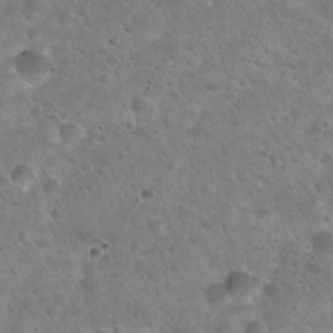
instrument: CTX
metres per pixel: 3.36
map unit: Hto
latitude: 22.1956
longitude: -54.5923
